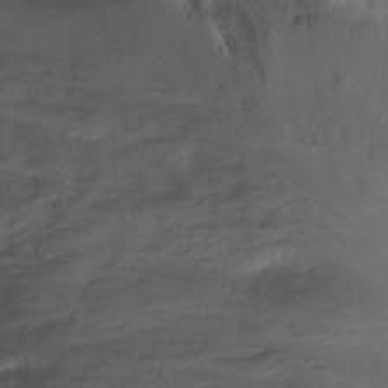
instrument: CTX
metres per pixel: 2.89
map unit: Ht
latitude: -4.0094
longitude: -62.3468
